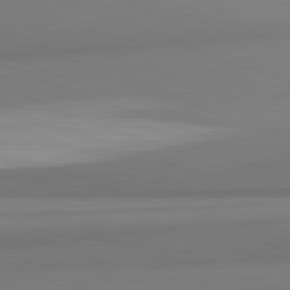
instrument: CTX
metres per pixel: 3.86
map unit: lApd
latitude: 82.3656
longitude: 170.1984
